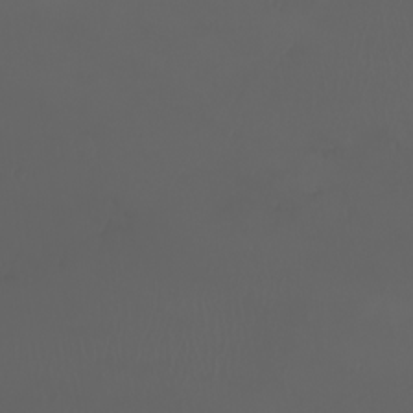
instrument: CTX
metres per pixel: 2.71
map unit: eHh
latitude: -3.0108
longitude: 19.8044
